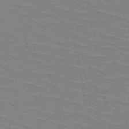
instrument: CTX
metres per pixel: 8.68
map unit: HNb
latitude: -48.3496
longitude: -48.7057
